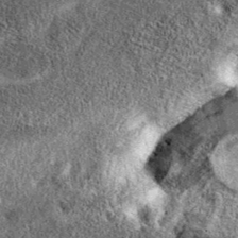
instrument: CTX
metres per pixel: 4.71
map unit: eAb
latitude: 37.5560
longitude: 108.8786
